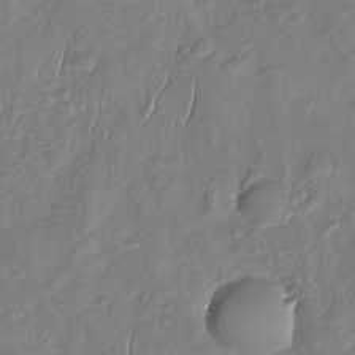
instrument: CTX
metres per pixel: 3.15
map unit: Nhu
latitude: -31.3320
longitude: -61.6127
